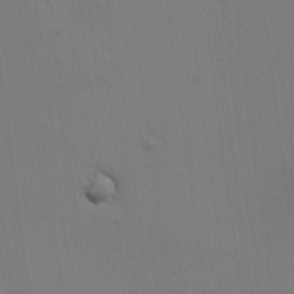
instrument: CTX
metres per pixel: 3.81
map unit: HNhu
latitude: 10.8191
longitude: 23.2376
